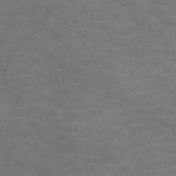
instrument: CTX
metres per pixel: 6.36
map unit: Nve
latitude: -59.1431
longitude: 58.7841
